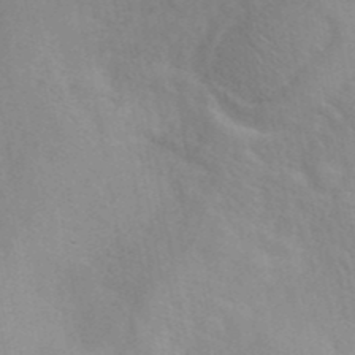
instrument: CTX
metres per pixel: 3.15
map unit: ANa
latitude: 42.2145
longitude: 53.7099
